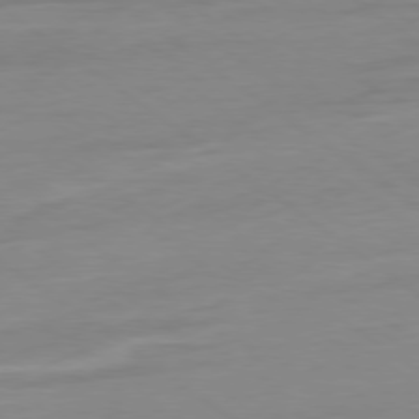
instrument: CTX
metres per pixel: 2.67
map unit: Ap
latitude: -79.0486
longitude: -98.1577
